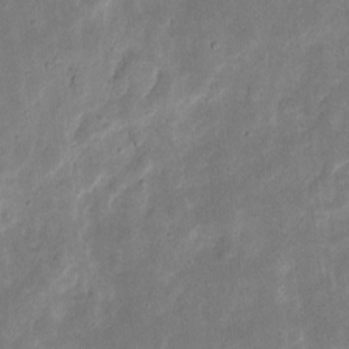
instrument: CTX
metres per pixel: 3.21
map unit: eHh
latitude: 8.5735
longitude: -72.0255
